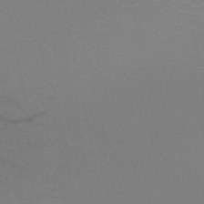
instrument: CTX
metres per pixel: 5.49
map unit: HNb
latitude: -51.5777
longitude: -42.7813
